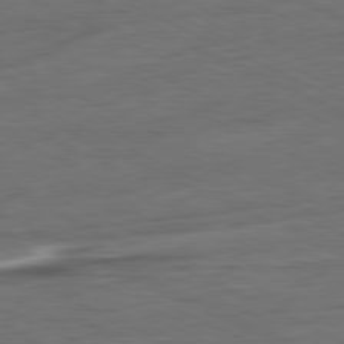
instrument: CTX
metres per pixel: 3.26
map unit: Ap
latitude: -81.5588
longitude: -75.6505
